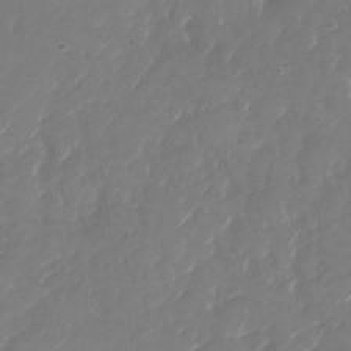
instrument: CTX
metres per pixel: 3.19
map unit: Nhu
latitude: -28.8975
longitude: -71.5560
